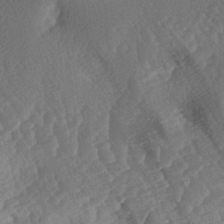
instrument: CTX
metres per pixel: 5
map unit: lAa
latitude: -3.7099
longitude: -127.2726
